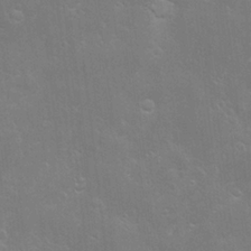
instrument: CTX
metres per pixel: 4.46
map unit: Hve
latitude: -10.7274
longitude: 174.6707
